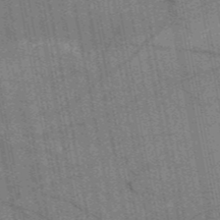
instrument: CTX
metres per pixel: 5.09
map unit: HNb
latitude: -53.9178
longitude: -40.8946
